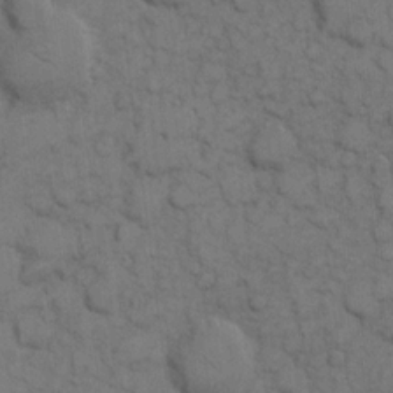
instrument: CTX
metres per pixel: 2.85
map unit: eHh
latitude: 7.8205
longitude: -64.9514
